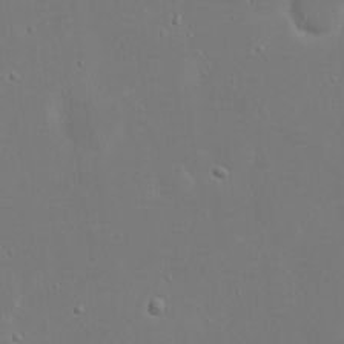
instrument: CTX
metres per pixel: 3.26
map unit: eHh
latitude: 19.4804
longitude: -72.1389
